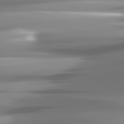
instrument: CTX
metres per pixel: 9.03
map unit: lApd
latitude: 81.6883
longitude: -142.5924
